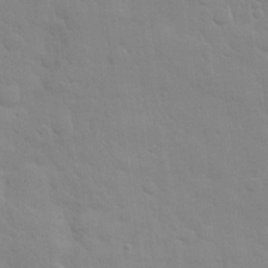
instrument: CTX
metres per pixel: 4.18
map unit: eHh
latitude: 32.2900
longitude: -70.4034
